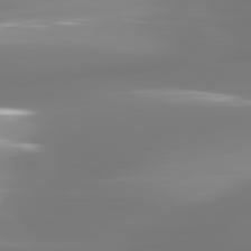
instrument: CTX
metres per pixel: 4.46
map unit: lApd
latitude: 81.2537
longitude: -134.7246
